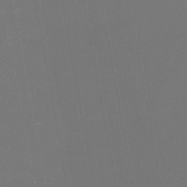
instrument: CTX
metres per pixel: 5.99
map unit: lHb
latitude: -47.5966
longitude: 74.1417
